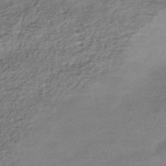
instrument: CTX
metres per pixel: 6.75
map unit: HNhu
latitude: -40.9730
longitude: 95.8233
